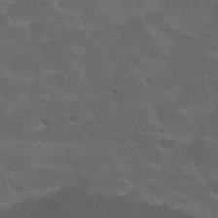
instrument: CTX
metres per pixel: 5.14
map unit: Nhu
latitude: 24.4790
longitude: -52.8947
